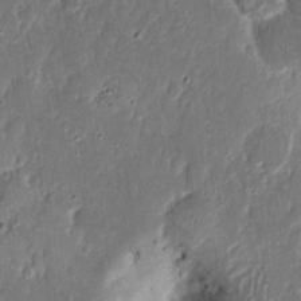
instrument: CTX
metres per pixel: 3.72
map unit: Nhu
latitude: 18.1200
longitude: -72.9514
